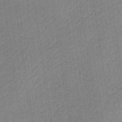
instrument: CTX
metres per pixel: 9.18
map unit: HNb
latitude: -34.0661
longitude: 62.7085
